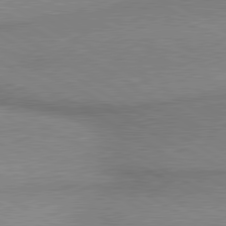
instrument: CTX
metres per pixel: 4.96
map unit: lApd
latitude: 80.0255
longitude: 165.9178
